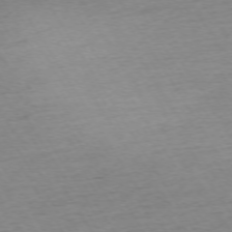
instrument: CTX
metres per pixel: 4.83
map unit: Ap
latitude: -73.4454
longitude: -68.8002
